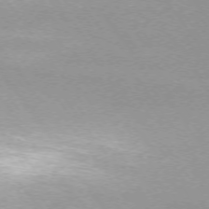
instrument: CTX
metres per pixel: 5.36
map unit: Ap
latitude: -74.8975
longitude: -75.2915
